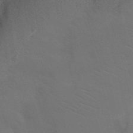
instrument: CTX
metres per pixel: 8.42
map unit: Nhu
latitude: 23.6127
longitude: -73.1593
